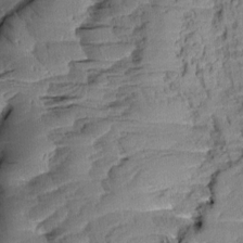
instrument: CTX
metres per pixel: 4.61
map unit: Aa
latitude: 8.9514
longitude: -134.1955
